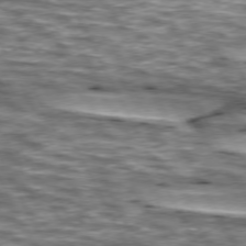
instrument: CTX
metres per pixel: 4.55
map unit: lApd
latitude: 74.3845
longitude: -55.1214
